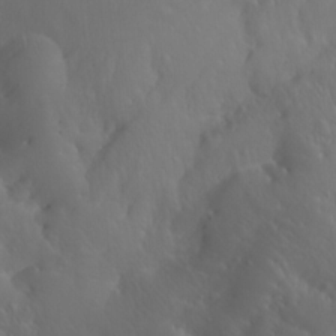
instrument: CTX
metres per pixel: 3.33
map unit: Htu
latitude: -7.5966
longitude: -64.4412
